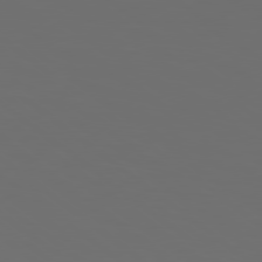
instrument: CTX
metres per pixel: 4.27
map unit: Hpe
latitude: 78.5168
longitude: -175.5182
